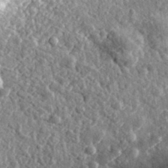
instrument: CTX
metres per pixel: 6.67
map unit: eHh
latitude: 35.1970
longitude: -79.8773
